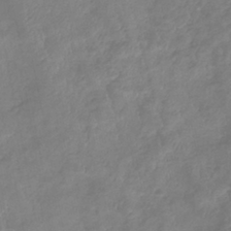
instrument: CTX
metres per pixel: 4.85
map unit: eHb
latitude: -37.7666
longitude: 76.6141
